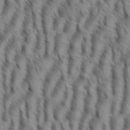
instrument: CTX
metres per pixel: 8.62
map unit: eHh
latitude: 34.6868
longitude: -138.5357
